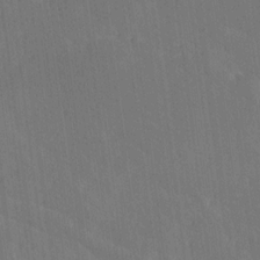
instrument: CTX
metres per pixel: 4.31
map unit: Ave
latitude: 19.3481
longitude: -137.4238
